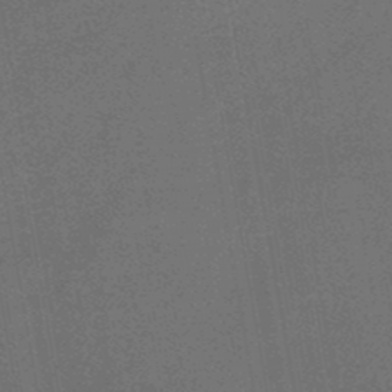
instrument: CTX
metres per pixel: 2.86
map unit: HNb
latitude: -47.2376
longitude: -39.9906
